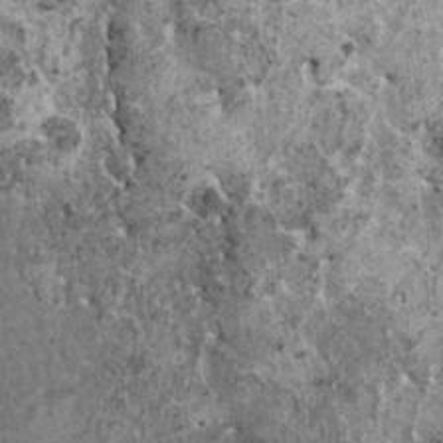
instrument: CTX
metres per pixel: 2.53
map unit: HNhu
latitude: 0.2144
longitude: 3.5399
